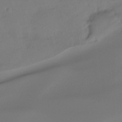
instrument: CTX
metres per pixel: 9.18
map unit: Ht
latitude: -15.6911
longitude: -43.5182
